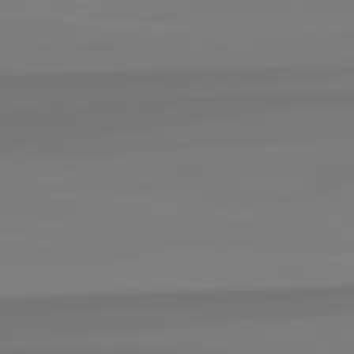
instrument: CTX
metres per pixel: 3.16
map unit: lApd
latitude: 82.8569
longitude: 171.6911
